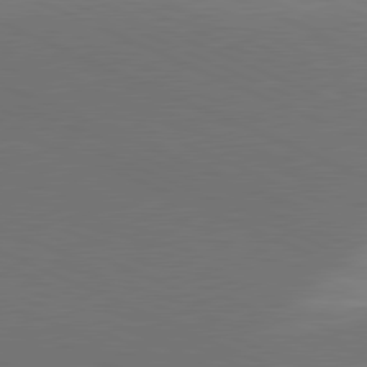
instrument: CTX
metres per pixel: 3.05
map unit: lApd
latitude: 81.2726
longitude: 136.6896
